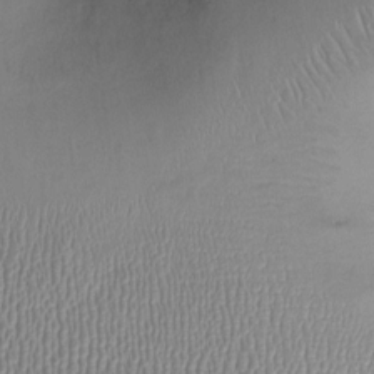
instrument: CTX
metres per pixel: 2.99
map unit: Ht
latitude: 0.1011
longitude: -13.8961
